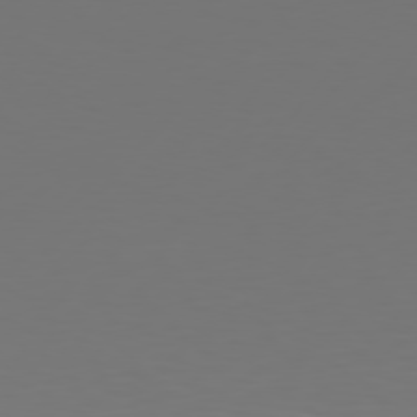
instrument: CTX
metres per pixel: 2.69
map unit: Hpe
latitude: 75.9339
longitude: -128.8758
